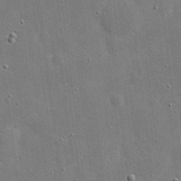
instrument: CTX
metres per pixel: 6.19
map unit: eHh
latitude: 20.5168
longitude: -67.3859
